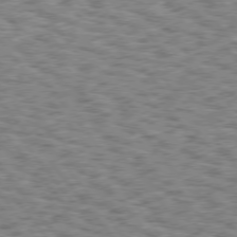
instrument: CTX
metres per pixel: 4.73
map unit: Hpe
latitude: 75.7072
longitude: -134.7057
